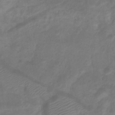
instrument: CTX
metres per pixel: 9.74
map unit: Htu
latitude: 2.5545
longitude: -22.0822
